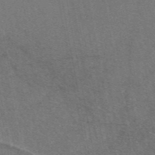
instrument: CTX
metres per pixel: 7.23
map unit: eAb
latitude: 46.6302
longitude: 106.5196
